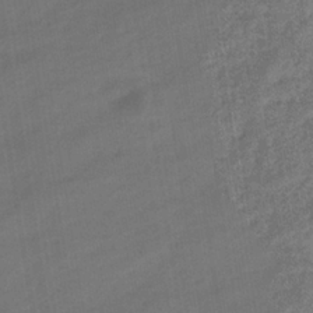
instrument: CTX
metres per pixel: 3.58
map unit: eHb
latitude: -36.7274
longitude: 79.5021
